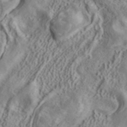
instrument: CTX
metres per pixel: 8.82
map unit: ANa
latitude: 40.9325
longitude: 15.0676
